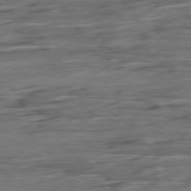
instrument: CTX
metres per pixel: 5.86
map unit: Hpe
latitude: -78.7274
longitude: -19.5749
